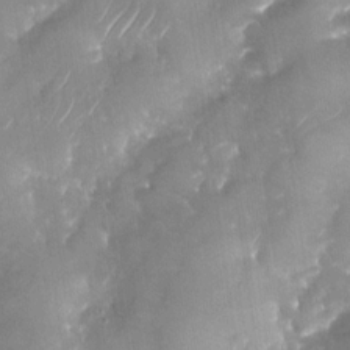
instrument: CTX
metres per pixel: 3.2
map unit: Nhu
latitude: -28.1795
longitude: -62.8947
